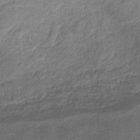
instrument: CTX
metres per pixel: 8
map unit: eHb
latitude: -38.7463
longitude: 80.3873
